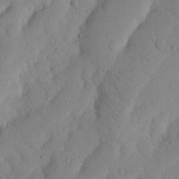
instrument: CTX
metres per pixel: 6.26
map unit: Nhu
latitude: 20.7435
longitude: -74.3845
